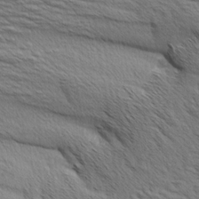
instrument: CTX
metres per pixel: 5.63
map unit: Aa
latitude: 6.6490
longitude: -136.7813
